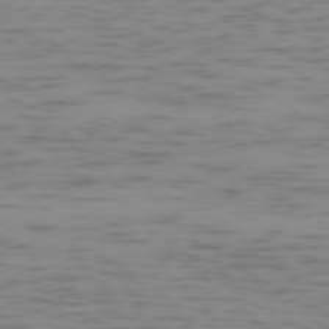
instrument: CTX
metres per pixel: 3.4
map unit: Ap
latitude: -75.3510
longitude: -67.4237
